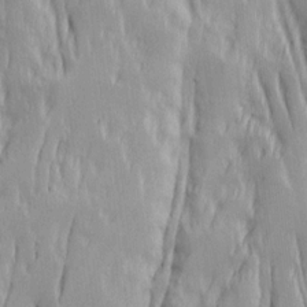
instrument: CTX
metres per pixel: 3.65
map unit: Ave
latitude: 14.1011
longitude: -131.8206
